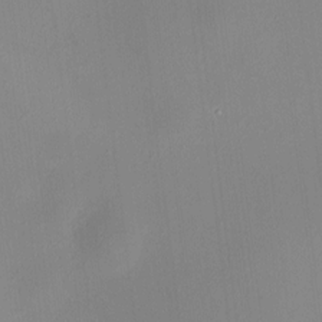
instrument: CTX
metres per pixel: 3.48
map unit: HNhu
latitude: 6.1578
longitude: 4.8219
